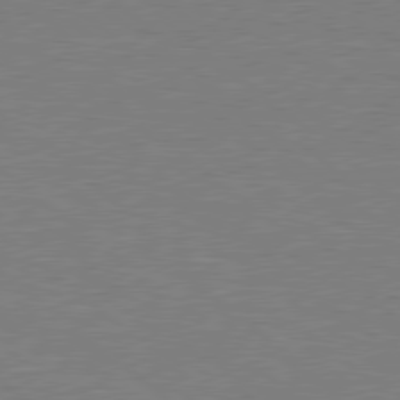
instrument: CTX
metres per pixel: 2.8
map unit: Hpe
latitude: 78.6491
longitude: -123.6316
